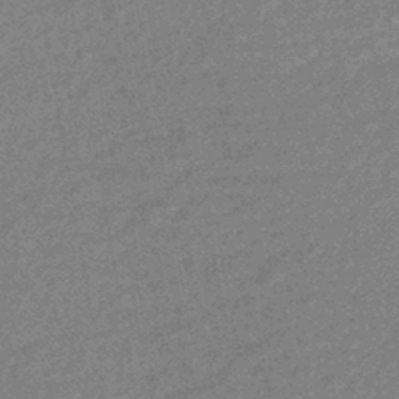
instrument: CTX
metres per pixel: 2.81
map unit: HNhu
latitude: -44.1795
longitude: 99.2187
